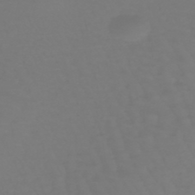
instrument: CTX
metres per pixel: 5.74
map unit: eHb
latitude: -46.8786
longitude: 81.4644
